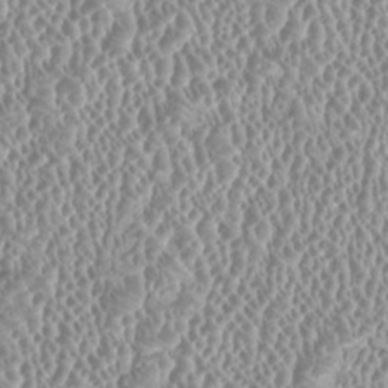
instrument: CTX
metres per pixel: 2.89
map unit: HNhu
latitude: -0.6708
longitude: 0.7275
